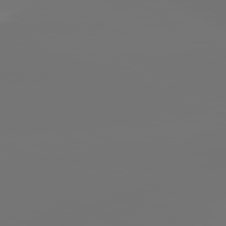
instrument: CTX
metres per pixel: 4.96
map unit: lApd
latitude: 81.8394
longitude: -164.3845
